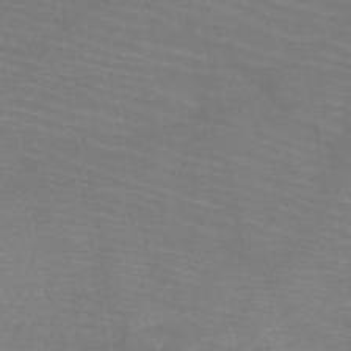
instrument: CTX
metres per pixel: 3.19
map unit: HNb
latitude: -50.2928
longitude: -44.9891
